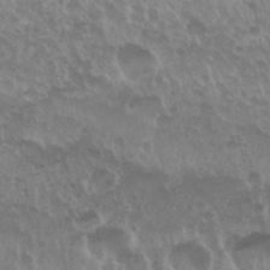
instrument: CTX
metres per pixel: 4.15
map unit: Nhu
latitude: 29.4804
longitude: -55.3859
